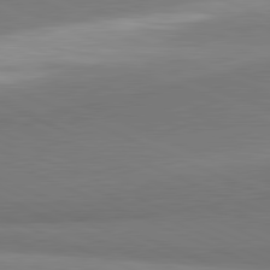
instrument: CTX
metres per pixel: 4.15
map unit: lApd
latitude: 81.6883
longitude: 161.0298
